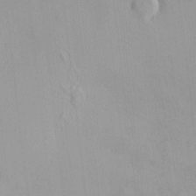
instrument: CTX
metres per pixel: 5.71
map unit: HNhu
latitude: 3.3670
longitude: 6.5951
